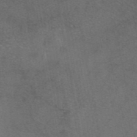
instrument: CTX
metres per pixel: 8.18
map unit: eAb
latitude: 46.7813
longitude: 108.2173
